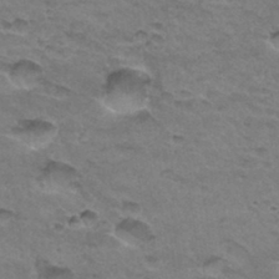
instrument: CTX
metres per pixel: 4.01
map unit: Hto
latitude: 33.4993
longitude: -47.3860
